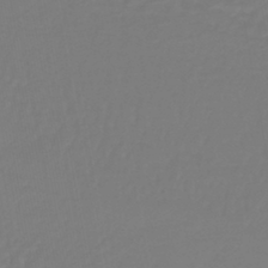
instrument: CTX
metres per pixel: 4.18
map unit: lHb
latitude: -42.2928
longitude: 63.7288
